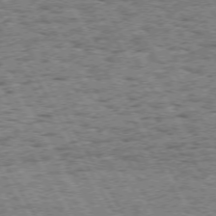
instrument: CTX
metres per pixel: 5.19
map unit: Hpe
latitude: 72.2334
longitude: -127.4049
